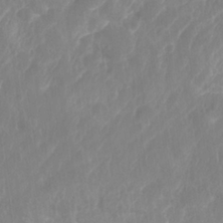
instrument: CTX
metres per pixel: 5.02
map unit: Nhe
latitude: -36.1605
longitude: -178.0633
